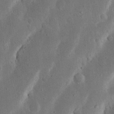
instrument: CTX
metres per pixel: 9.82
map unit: Nhu
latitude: 19.4048
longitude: -75.0836
